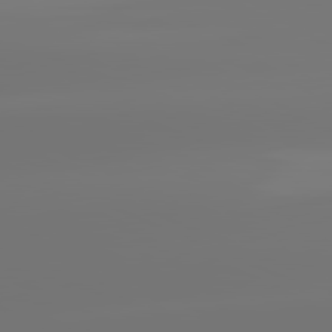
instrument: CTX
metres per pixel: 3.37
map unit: lApd
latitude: 81.7072
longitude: -152.6680
